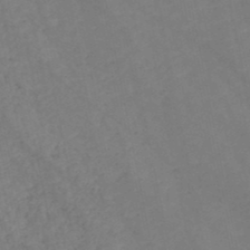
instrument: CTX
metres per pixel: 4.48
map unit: HNb
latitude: -48.5574
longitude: 57.5399
